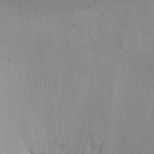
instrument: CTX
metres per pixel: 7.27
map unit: Ht
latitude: -6.2550
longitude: -36.1767
